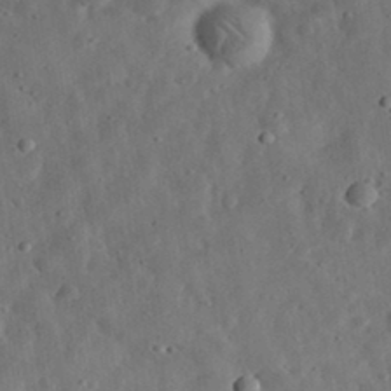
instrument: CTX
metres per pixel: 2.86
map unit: eHh
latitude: 33.2915
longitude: -75.2726
